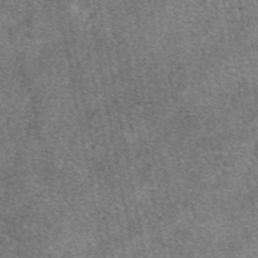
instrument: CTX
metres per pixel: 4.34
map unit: eAb
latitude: 47.3860
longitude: 106.5385
